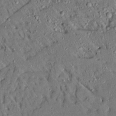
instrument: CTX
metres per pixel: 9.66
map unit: Ave
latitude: 14.7813
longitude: -140.2522
